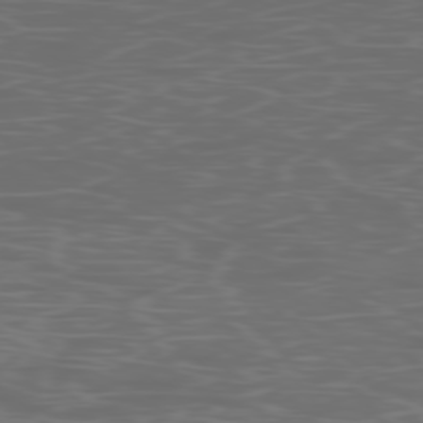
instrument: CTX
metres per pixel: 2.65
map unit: Ap
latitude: -78.0850
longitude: -75.1214
